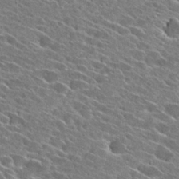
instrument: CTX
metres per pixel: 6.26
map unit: Hto
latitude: 27.1592
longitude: -43.1781
